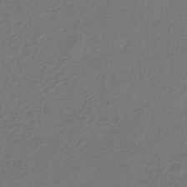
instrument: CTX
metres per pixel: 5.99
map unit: eHb
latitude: -30.2361
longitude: 70.0283
